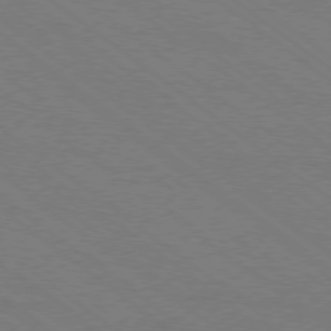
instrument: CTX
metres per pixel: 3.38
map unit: Ap
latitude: -79.0297
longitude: -64.4412
